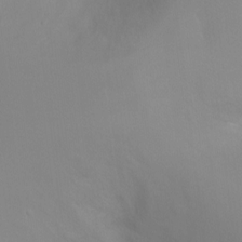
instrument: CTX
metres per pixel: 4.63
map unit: Ht
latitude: -5.5399
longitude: -28.1011
